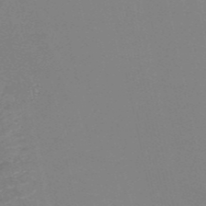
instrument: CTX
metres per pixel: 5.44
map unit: HNb
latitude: -53.5210
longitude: -36.8002
